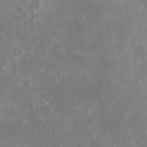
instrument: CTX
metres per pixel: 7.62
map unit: eHh
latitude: 19.0647
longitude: -71.2348
